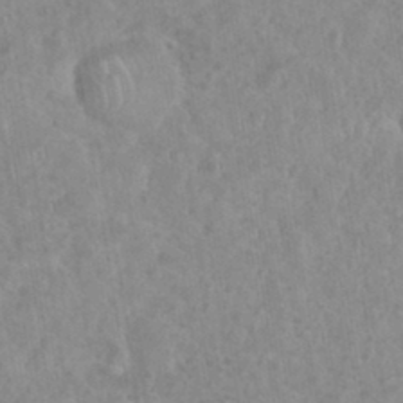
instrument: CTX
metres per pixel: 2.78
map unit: eHh
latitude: 35.0458
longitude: -62.1767
